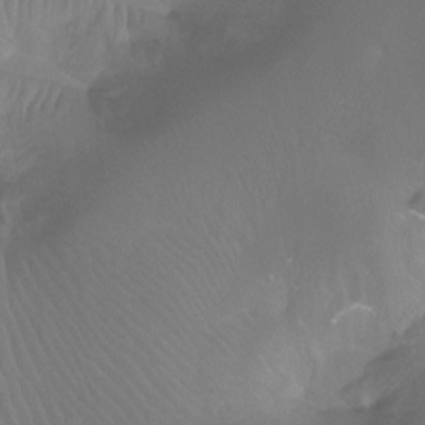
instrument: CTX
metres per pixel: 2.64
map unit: Ht
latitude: -7.0108
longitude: -30.5735
